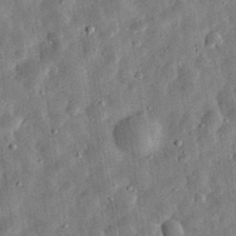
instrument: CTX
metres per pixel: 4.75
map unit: eHh
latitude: 32.6113
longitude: -76.6301
